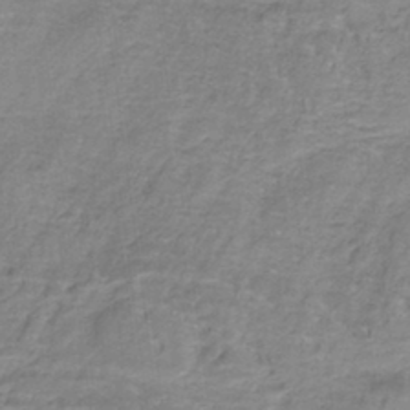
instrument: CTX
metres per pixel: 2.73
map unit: HNb
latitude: -34.9353
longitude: 57.6155
